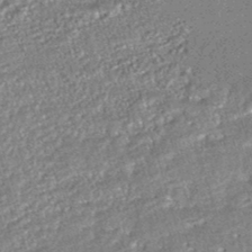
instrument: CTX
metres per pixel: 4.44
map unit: HNhu
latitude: -46.8786
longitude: 99.4832
